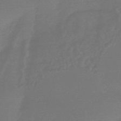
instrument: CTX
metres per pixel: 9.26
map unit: HNhu
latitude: -46.1983
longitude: 91.8801
